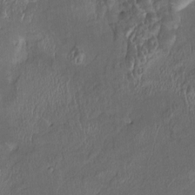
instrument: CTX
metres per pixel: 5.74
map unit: HNhu
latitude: 5.4804
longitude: 12.4251
